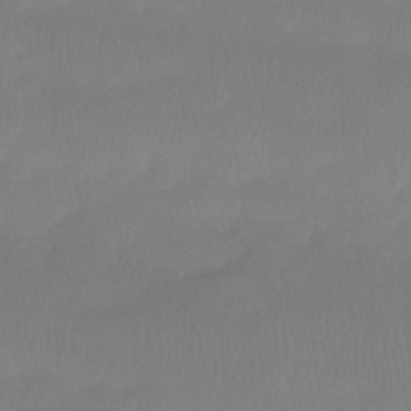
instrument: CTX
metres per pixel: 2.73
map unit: Htu
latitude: -14.8975
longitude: -46.2712
